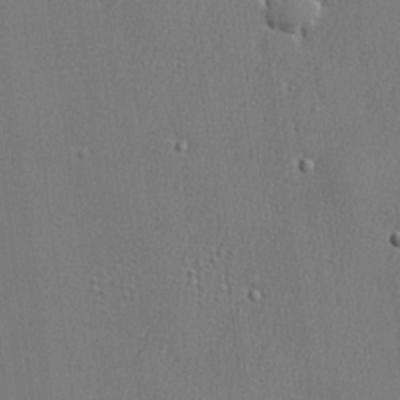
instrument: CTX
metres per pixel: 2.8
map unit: lHvf
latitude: 23.6883
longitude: 141.3321
